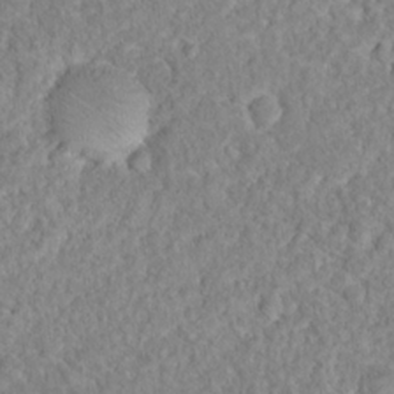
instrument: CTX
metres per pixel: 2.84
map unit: Nhu
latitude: 16.9136
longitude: -32.8002
